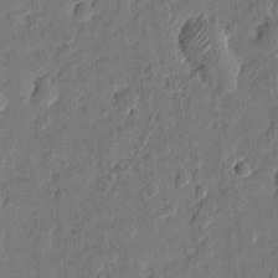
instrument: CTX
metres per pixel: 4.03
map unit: eHh
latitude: 7.4804
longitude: -73.8962
